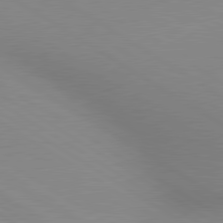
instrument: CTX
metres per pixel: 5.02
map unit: lApd
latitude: 80.2145
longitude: 131.2187
